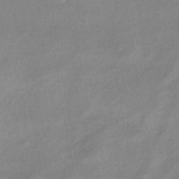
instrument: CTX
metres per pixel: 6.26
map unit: eHb
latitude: -41.7666
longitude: 84.0094
